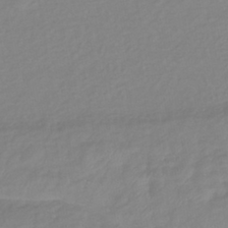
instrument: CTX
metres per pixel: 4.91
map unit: eHb
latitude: -40.9164
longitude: 81.0676
